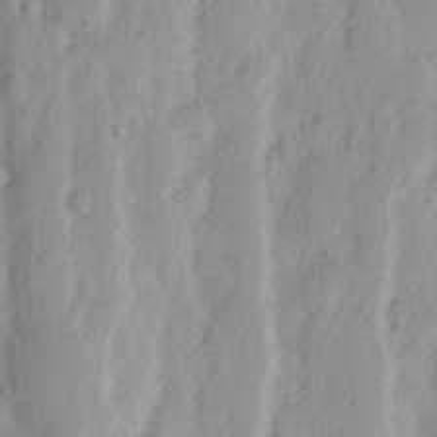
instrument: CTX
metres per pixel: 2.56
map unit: Nhu
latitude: 15.9339
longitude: -73.5749
